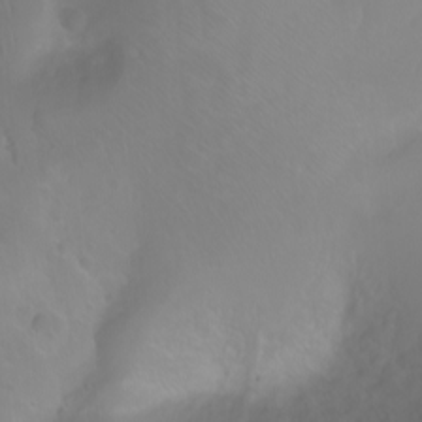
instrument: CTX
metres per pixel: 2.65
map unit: Ht
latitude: -2.4817
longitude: -61.1403
